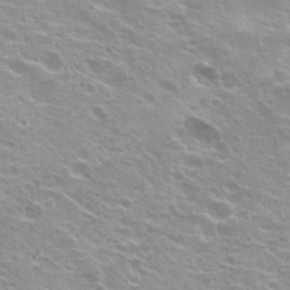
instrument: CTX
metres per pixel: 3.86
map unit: Hto
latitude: 20.0633
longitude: -33.6505
